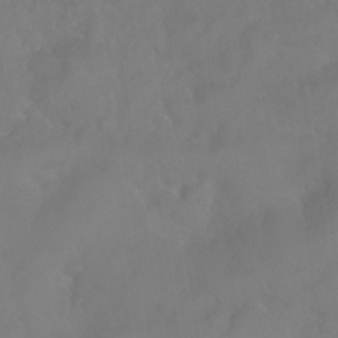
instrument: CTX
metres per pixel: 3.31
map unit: Nhu
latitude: 24.6679
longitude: -62.4034
